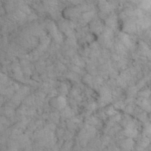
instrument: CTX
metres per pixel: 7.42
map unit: eHh
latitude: 37.0081
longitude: -65.4804
